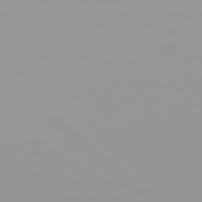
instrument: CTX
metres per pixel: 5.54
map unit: Hpe
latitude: 77.7449
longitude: -142.2523
